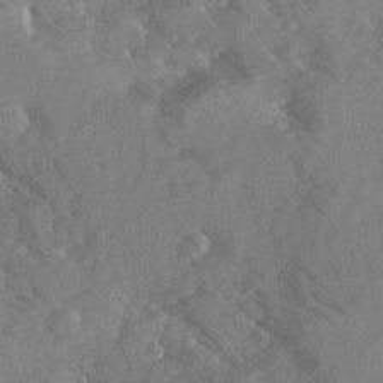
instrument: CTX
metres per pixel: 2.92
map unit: Ave
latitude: 8.3090
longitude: -104.1389
